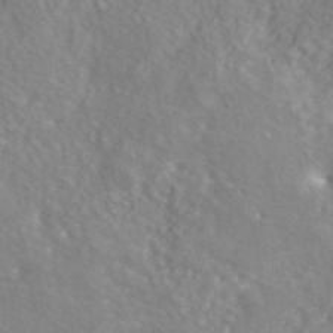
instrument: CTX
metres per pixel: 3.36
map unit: ANa
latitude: 42.0822
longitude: 31.0108
